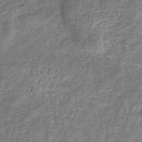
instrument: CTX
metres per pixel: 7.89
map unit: eHb
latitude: -33.6155
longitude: 75.9745
